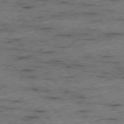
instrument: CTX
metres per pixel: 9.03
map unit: Ap
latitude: -76.3495
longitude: -90.4790
